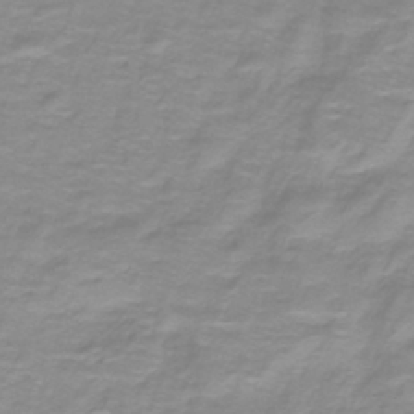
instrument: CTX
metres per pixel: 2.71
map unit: lHb
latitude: -41.1053
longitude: 56.1606
